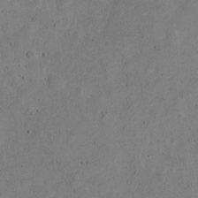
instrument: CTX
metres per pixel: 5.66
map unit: Nve
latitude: -24.8786
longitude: 107.2943
